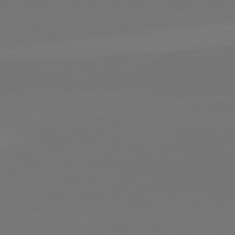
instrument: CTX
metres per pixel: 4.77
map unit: lApd
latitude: 82.6868
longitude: 155.7478
